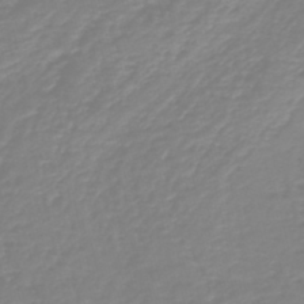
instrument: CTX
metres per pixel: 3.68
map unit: HNb
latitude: -44.5196
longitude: 50.6896
